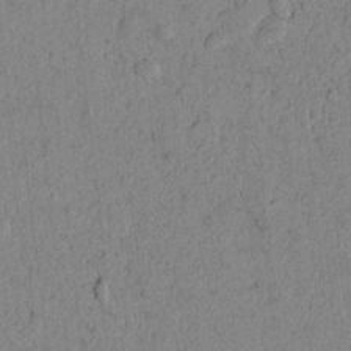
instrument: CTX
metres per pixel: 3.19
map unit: lAvf
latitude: 3.8772
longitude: 157.9178
